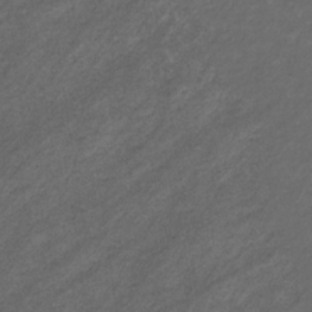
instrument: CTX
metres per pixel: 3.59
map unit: eHb
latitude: -32.4440
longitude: 70.9920
